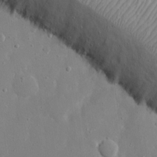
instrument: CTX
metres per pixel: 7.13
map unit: eHh
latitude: 17.1970
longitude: -70.9702
